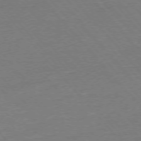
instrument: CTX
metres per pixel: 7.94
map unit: Ap
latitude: -76.7274
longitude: -95.8773
